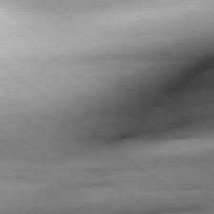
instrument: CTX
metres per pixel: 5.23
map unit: Hpe
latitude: -79.1053
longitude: 11.0864
